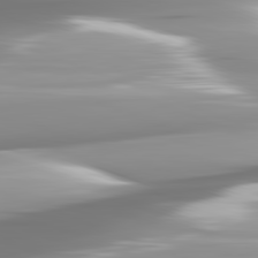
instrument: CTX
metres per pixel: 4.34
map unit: lApd
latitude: 82.2144
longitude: -143.3671
